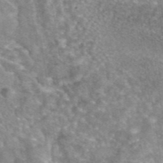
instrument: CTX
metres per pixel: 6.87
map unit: eAb
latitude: 45.3292
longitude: 105.0675
